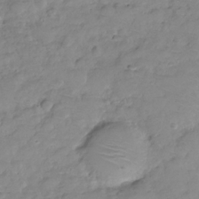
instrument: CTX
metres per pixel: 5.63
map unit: Hve
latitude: -29.0864
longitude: 94.6518
